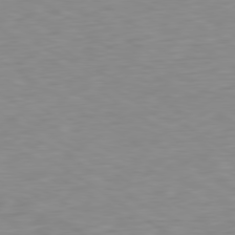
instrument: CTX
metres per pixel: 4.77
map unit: Ap
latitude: -79.8044
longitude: -72.6302
